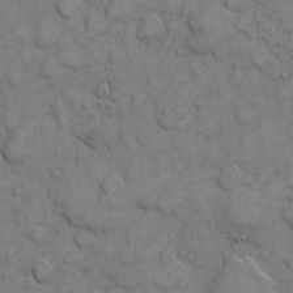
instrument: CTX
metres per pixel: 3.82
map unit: eHh
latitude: 6.3089
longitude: -65.1970
